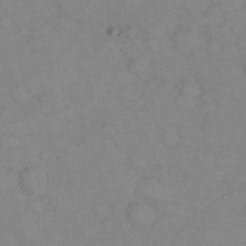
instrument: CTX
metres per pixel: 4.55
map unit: Nhu
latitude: 23.8583
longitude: -62.4412
